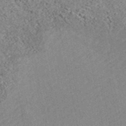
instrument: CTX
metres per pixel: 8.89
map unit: ANa
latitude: 44.1200
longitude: 45.1431
